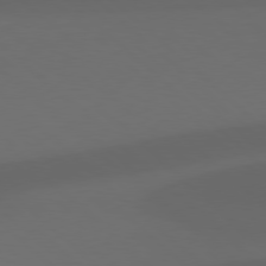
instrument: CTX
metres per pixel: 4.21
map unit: Hpe
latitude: 77.9528
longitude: -165.2915
